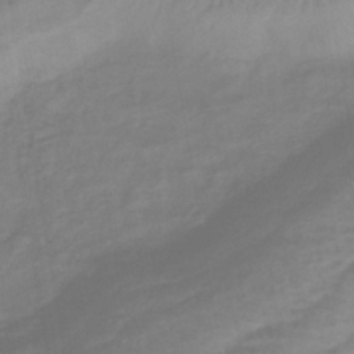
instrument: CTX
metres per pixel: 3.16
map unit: lHb
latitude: -40.8219
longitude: 77.3321
